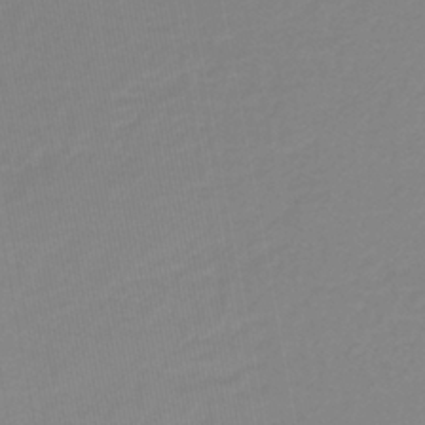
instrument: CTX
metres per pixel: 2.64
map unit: lHb
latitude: -40.8786
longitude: 63.3887
